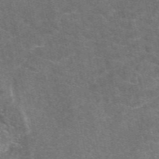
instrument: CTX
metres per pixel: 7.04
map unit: eAb
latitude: 48.0633
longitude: 114.3684
